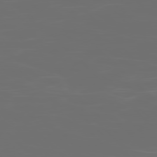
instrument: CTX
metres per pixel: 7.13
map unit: Ap
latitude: -78.8030
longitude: -69.9906
